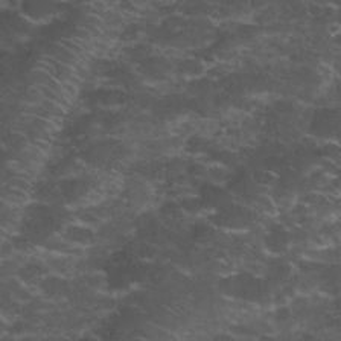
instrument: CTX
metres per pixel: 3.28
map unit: Nhu
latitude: 28.1011
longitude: -60.7624
